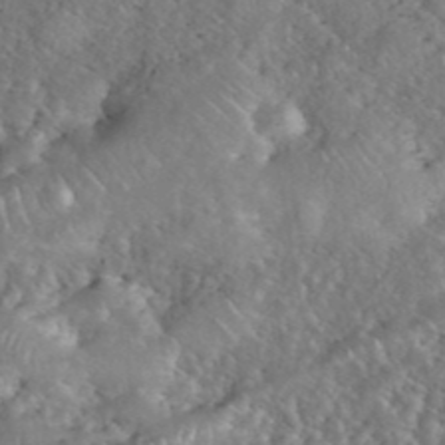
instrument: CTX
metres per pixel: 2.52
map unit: eHh
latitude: 40.1955
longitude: -57.5560
